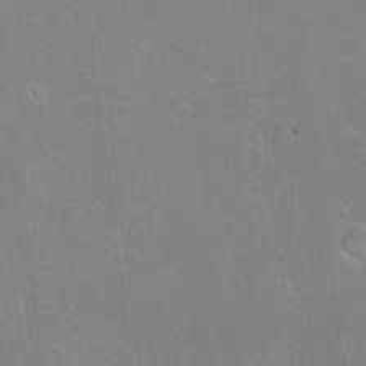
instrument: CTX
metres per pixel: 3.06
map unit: Ht
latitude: -6.5384
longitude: -36.7624
